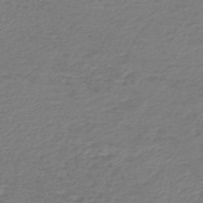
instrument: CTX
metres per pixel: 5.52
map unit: lHb
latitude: -46.5762
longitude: 63.6722
